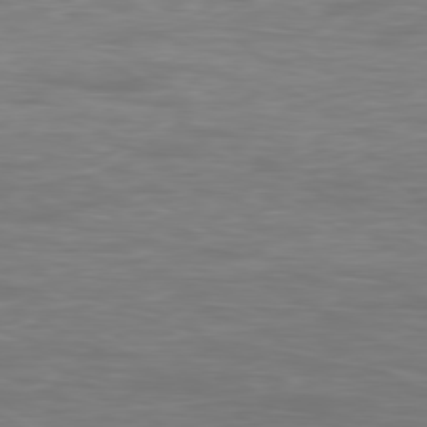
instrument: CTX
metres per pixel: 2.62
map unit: Ap
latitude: -80.4251
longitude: -60.4979
